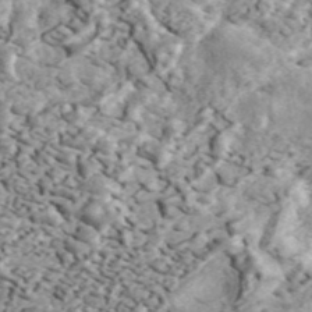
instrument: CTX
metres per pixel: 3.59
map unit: ANa
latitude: 44.5734
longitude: 46.3495
